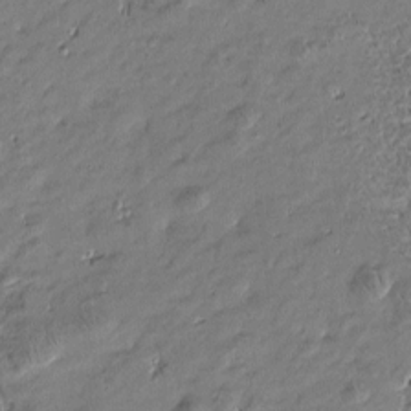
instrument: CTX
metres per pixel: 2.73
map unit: Htu
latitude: -6.5384
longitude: 176.9920
